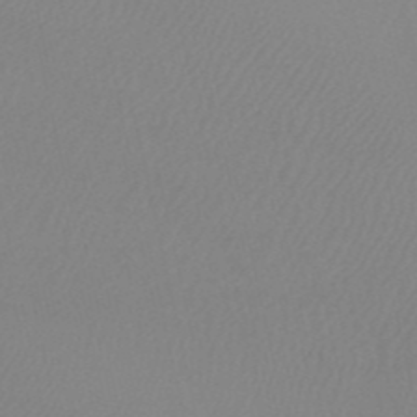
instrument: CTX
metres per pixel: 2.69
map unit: HNb
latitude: -52.7274
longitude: -50.5734
